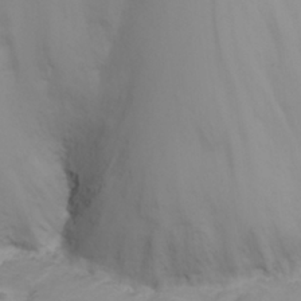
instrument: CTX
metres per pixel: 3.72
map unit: eHh
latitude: 26.0444
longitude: -64.3089
